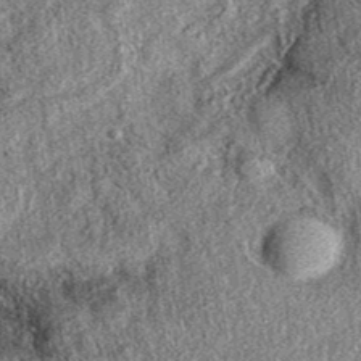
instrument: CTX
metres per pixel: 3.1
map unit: eAb
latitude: 38.5168
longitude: 108.9164
